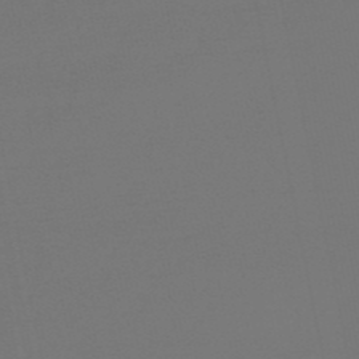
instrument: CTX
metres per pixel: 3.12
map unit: lHb
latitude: -50.2739
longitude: 79.8422
